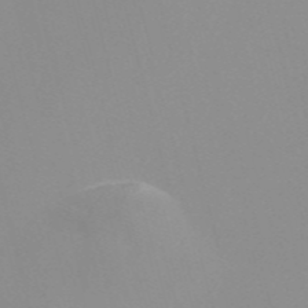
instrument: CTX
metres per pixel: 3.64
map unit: Nve
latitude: -57.3132
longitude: 60.1417
